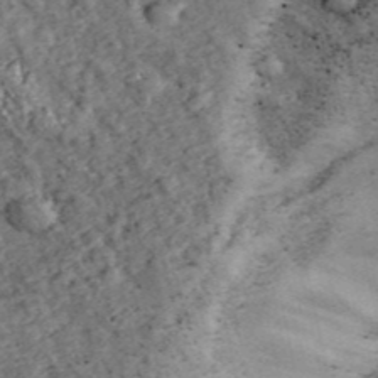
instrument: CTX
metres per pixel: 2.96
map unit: eHh
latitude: 43.7828
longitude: -89.6316
